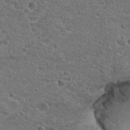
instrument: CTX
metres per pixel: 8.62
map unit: Hto
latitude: 25.0269
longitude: -45.8016
